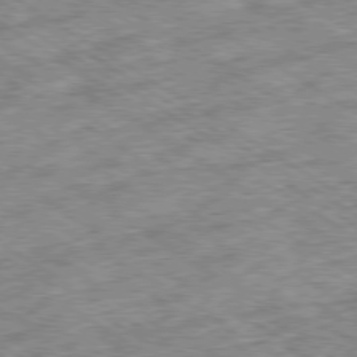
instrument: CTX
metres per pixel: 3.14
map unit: Ap
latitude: -79.8611
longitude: -51.1025
